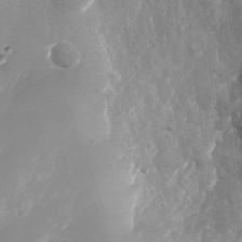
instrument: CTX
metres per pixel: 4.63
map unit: Nhu
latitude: -24.6140
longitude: -69.2537
